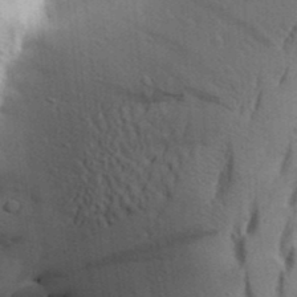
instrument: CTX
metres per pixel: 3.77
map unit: Aa
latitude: 26.2523
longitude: -148.9892
